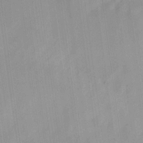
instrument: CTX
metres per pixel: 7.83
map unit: Ave
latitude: 21.1970
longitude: -138.1767
